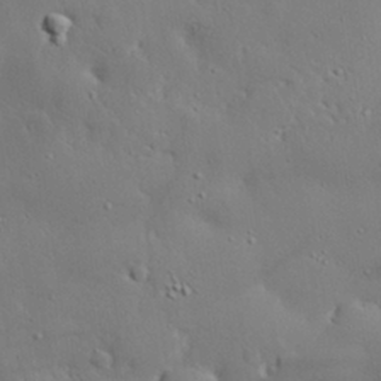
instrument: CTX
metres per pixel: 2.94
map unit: eHh
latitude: 29.7827
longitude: -82.6679
